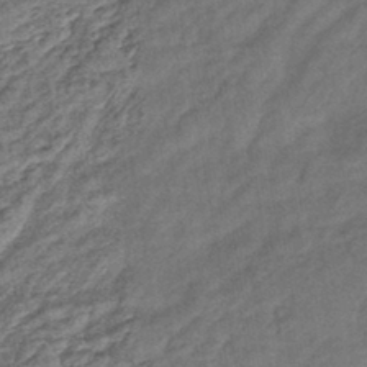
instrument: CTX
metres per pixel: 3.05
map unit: lHb
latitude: -42.6896
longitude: 79.5777
